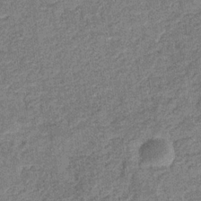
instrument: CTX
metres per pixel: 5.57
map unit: eHb
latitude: -31.9367
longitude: 72.8975
